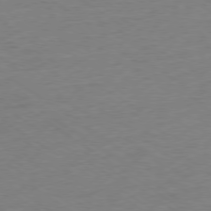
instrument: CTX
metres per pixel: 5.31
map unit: Ap
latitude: -79.2942
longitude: -67.7071
